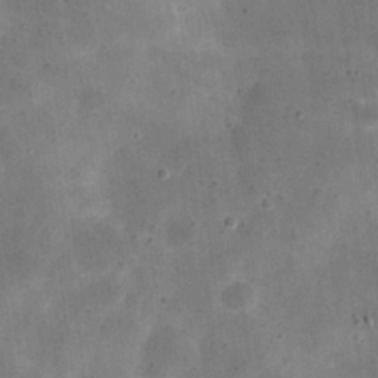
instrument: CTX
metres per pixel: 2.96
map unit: eHh
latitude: 20.7624
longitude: -66.1199
